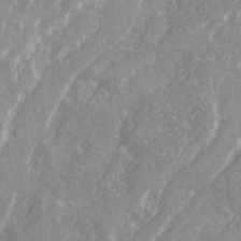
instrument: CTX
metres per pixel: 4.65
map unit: Ave
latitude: 21.2159
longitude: -130.7247
